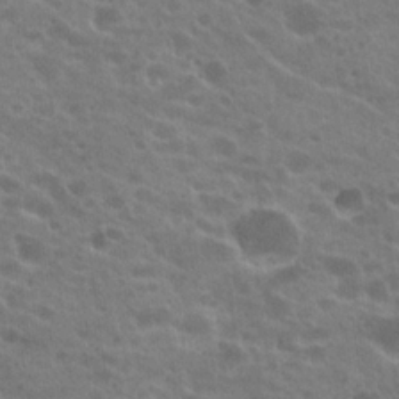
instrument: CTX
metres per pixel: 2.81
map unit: Hto
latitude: 22.6868
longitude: -37.1026
